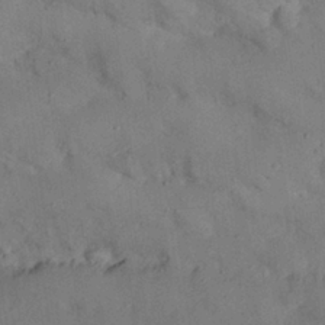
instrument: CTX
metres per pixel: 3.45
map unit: Nhu
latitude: 25.9150
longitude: -71.5371
